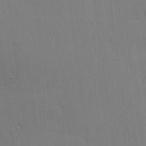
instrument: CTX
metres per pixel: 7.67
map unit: Hve
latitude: 25.7449
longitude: -91.2348
